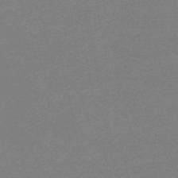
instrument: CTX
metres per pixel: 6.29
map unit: eHb
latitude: -48.3307
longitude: 88.0094
